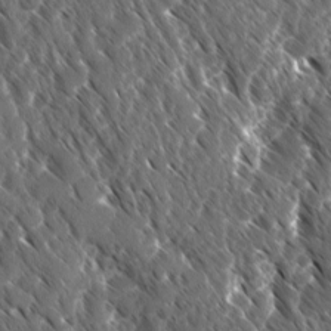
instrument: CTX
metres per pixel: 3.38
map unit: Ave
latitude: -10.7085
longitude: -119.0647
